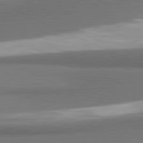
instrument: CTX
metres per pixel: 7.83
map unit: lApd
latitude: 81.5371
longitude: 174.5006
